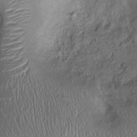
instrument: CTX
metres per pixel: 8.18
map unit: Ht
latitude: -1.2565
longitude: -13.6883
